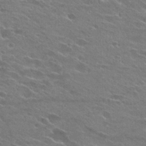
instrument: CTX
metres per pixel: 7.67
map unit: Hto
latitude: 25.4426
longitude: -43.8583
